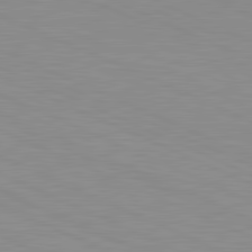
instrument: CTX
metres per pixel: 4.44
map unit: lApd
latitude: 81.6316
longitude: -168.2712
